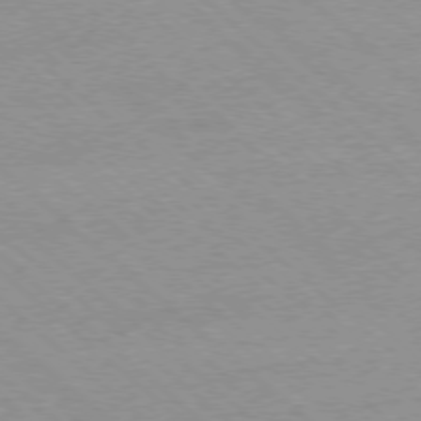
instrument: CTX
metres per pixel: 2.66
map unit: Ap
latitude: -77.7289
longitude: -85.8772
